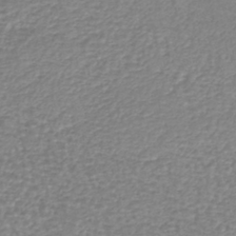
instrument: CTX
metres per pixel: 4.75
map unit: lHb
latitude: -42.0661
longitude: 70.9164
